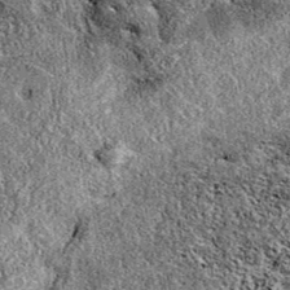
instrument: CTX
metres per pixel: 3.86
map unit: eAb
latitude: 38.0633
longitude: 111.1242
